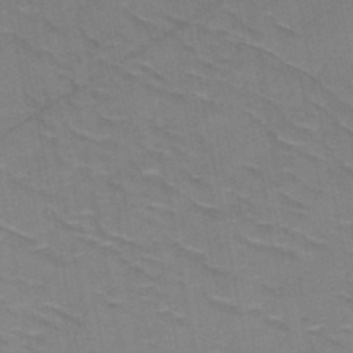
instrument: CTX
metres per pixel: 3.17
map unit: HNb
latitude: -48.1039
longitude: -48.2711
